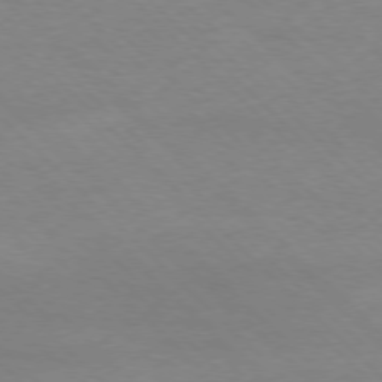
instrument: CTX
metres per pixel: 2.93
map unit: Ap
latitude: -77.7100
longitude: -86.8569
